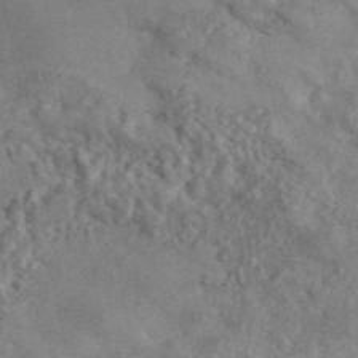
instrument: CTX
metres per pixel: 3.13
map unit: ANa
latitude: 45.4237
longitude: 27.3698
